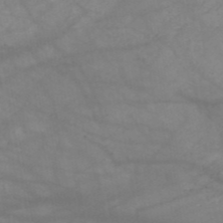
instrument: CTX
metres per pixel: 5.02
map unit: HNb
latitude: -50.5763
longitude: -39.8961
